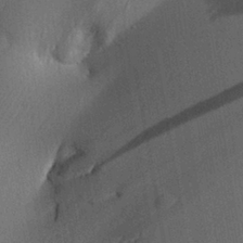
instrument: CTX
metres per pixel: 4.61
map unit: Aa
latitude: 28.7624
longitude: -137.7828
